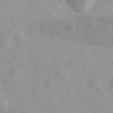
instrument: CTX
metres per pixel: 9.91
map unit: Ave
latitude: 39.2537
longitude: -107.0081
